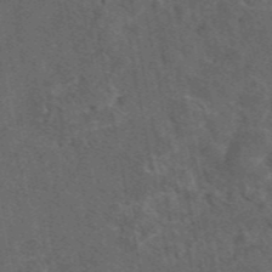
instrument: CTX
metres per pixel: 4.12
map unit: eAb
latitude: 46.5924
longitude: 108.4818
